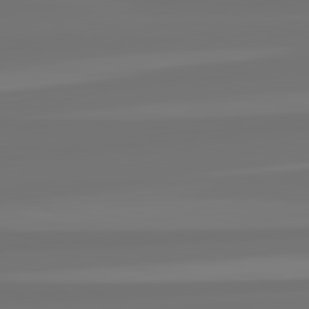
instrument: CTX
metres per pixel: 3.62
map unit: lApd
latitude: 82.4034
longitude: -177.1214
